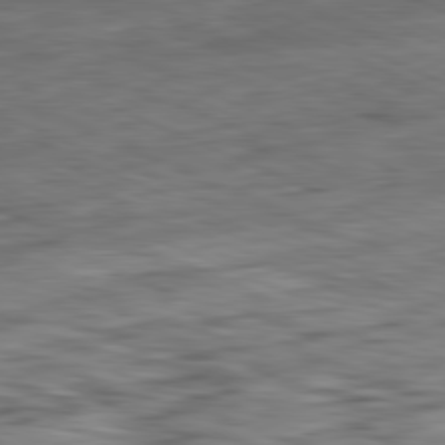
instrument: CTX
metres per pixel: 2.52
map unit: Ap
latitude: -81.6722
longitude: -83.5182
